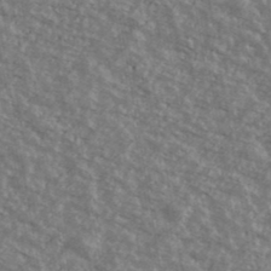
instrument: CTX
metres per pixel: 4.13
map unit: Ave
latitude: 40.5545
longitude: -109.5371
